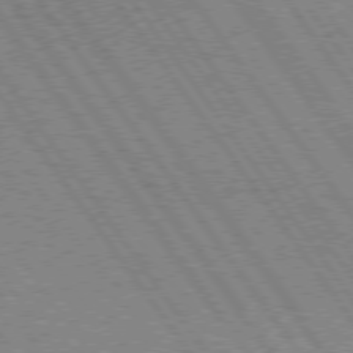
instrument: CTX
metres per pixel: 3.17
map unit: lApd
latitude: 74.7246
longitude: -80.7435
